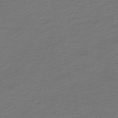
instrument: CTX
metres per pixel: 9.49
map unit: HNb
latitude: -43.3320
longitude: 50.7841
